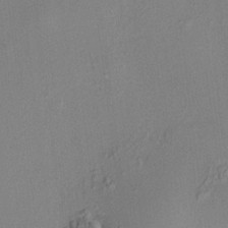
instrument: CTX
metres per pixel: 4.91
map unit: HNhu
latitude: 7.8394
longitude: 14.2173
